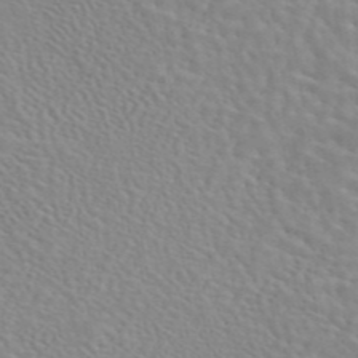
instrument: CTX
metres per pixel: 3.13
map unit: eAb
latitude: 44.1766
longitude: 113.0676
